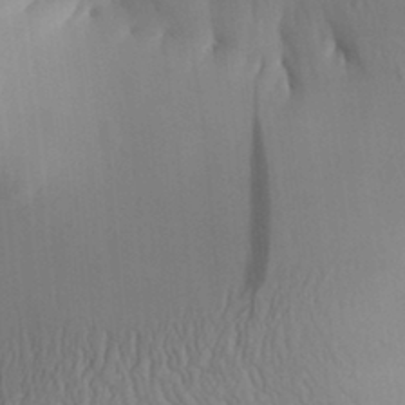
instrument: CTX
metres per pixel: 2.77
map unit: Aa
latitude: 30.0633
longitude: -143.9150
